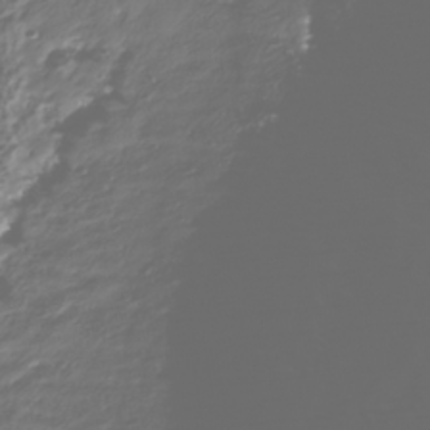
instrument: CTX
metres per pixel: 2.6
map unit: Nhu
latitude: -40.1795
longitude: -82.9513
